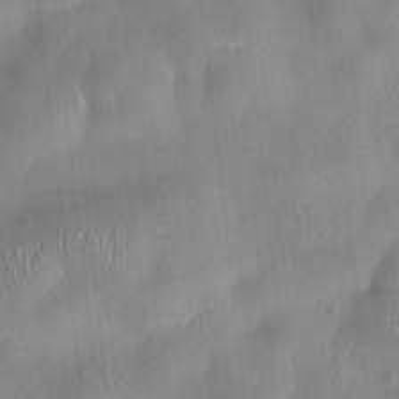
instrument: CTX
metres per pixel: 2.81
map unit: HNhu
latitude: 0.6868
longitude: -4.5357
